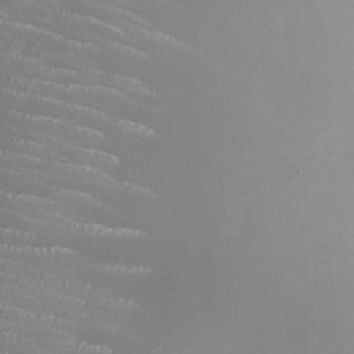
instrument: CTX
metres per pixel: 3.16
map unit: HNhu
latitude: 0.0633
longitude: -3.0269
